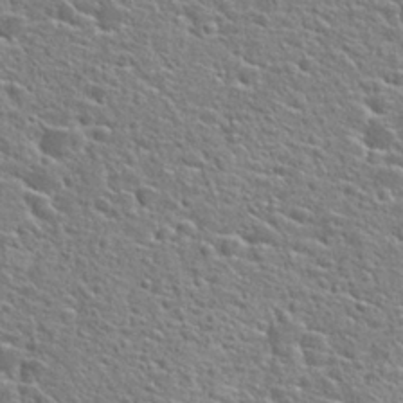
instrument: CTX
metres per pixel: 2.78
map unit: Hto
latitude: 24.0444
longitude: -44.5734
